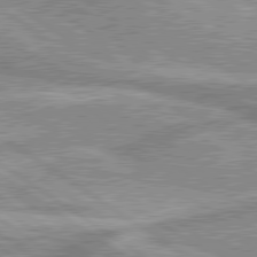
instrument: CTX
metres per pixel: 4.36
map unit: lApd
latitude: 80.1578
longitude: -176.0255
